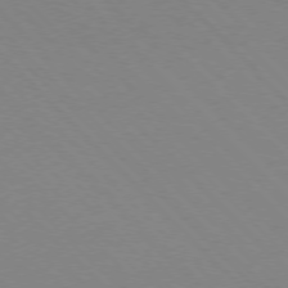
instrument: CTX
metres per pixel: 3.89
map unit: Ap
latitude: -77.2376
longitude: -69.5182
